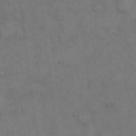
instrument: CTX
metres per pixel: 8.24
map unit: eHh
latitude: 15.2915
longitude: -62.5735
